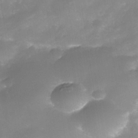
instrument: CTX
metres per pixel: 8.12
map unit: Nhe
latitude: -35.4832
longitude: -145.4993
